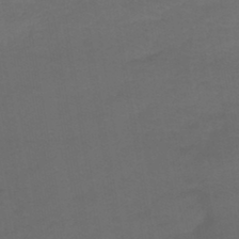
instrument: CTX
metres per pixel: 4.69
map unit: lHb
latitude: -43.4454
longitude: 75.0487
